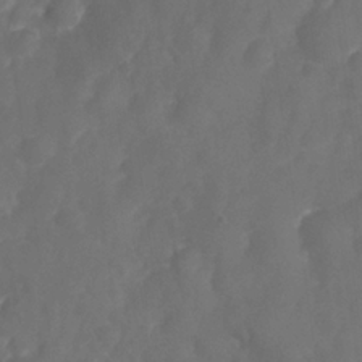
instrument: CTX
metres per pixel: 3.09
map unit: Nhu
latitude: 25.8583
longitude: -63.7072
